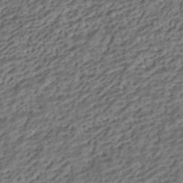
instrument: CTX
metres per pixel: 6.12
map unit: HNhu
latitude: -41.8611
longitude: 107.5588
